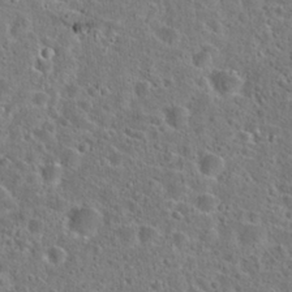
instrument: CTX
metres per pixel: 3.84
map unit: Hto
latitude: 23.4615
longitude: -46.1389
